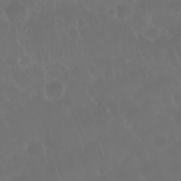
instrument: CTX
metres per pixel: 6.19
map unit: Nhu
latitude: 28.4412
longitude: -64.0255
